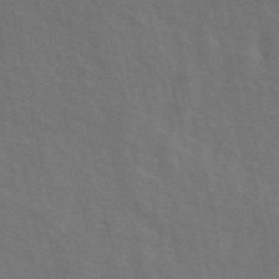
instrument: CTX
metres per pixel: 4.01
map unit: ANa
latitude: 48.6679
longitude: -77.8016
